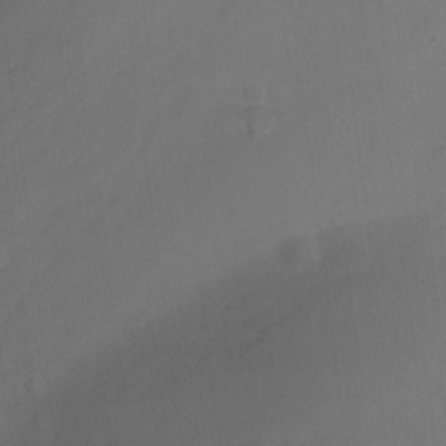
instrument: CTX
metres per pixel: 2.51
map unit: Nhu
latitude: -16.9542
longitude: -47.8584
